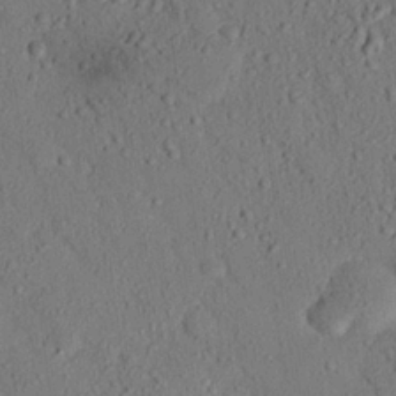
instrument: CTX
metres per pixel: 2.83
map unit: eHh
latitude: 25.2725
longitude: -79.8395
